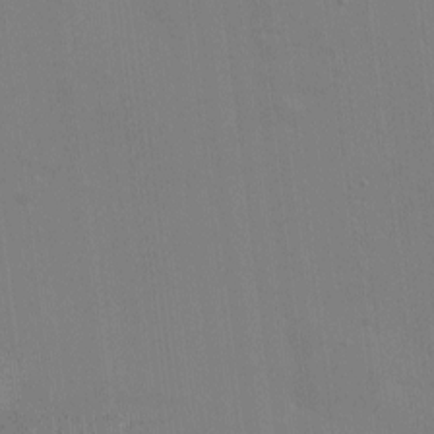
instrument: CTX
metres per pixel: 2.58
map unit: eHh
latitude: -2.9163
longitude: -79.8584
